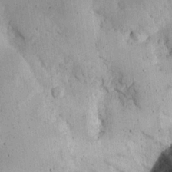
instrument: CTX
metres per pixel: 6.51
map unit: Ht
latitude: 14.0822
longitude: -74.1767
